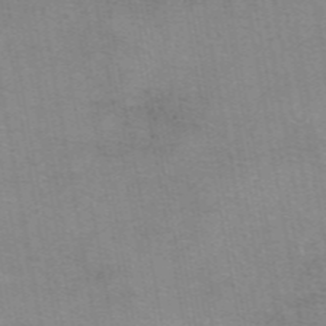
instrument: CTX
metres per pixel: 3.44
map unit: eAb
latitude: 49.2348
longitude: 105.4076
